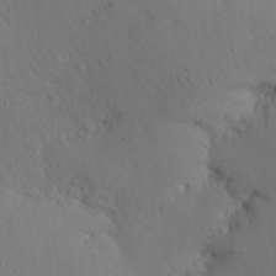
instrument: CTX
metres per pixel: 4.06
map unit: Nhu
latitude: 27.3293
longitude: -72.5735
